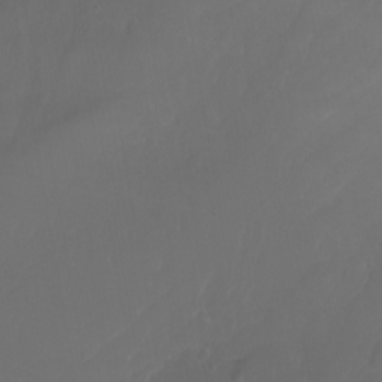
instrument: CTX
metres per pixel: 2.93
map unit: Nhu
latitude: -7.1053
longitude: -82.6679
